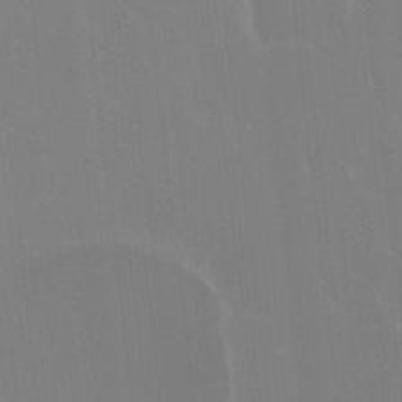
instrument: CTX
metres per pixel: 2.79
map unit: Ht
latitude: -2.5762
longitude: -60.4412
